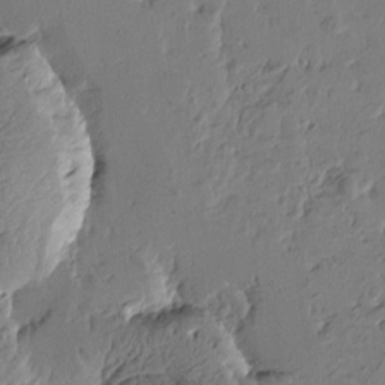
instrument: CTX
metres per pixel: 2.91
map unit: Htu
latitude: -2.0661
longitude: -178.2523
